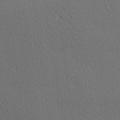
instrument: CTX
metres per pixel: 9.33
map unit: Ave
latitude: 11.5560
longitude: -107.5182
